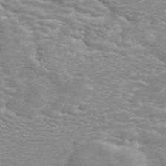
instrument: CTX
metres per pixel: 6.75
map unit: ANa
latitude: 44.8758
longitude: 26.8785
